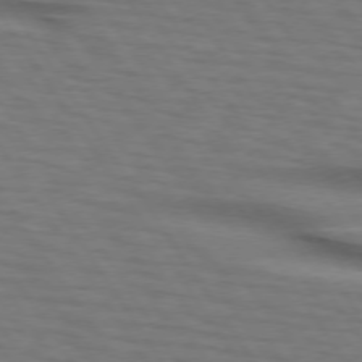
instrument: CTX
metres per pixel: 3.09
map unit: lApd
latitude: 74.0633
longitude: -77.5749
